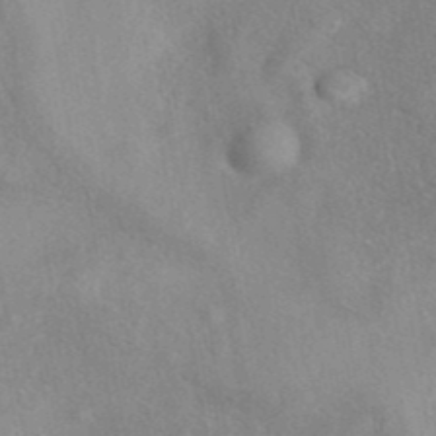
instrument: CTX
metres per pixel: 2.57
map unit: eAb
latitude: 40.6679
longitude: 108.8597
